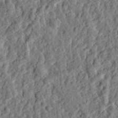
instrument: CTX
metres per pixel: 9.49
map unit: eHh
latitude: 27.9906
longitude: -76.7435
